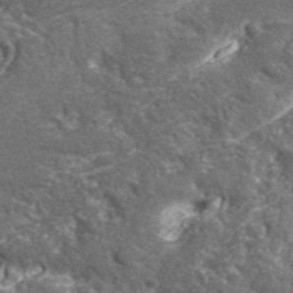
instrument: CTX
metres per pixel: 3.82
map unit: lHvf
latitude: 41.6882
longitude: -89.8773
